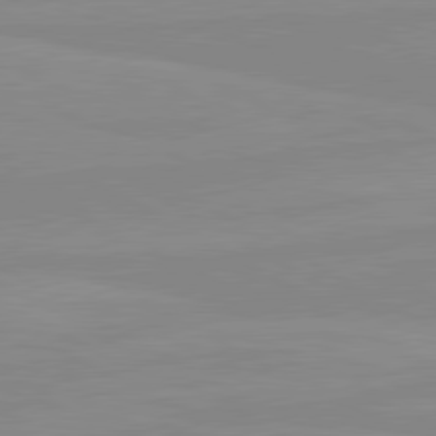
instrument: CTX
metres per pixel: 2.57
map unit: lApd
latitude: 80.5546
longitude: -176.1578
